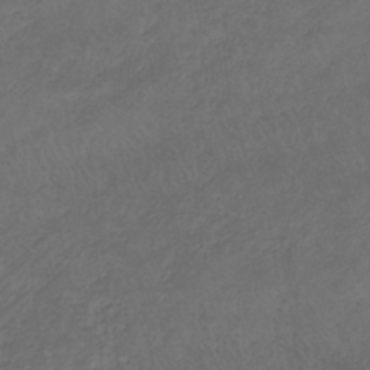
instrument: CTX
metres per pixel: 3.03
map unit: eHb
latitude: -33.1243
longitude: 68.3873
